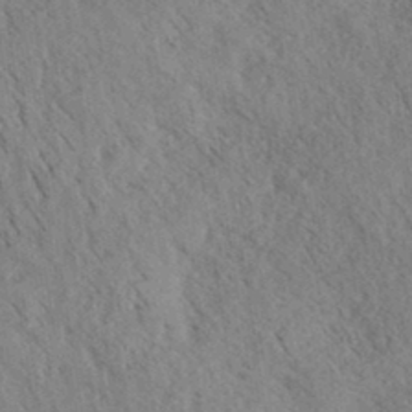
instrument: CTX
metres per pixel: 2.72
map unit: eHh
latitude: 35.1025
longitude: -140.1955
